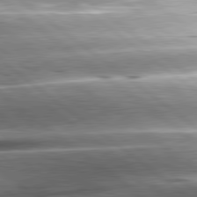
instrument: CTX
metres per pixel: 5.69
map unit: lApd
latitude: 80.8191
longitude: -143.6316
